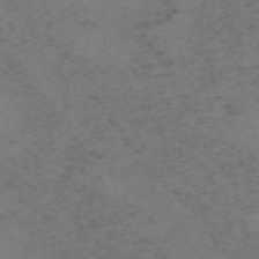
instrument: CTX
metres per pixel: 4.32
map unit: HNb
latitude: -55.6911
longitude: -46.6113
